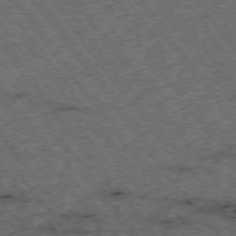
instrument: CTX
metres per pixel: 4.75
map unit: Hpe
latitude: -75.6344
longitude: -19.3292
